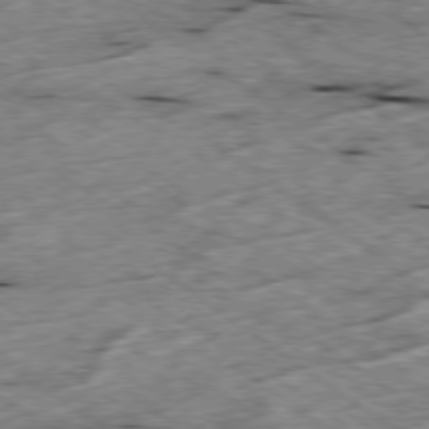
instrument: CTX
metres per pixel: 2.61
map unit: Ap
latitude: -79.5966
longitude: -88.3468
